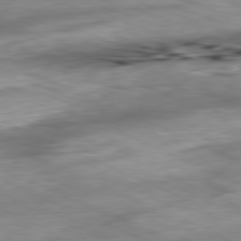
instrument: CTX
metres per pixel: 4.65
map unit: Ap
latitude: -81.5777
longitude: -87.6127
